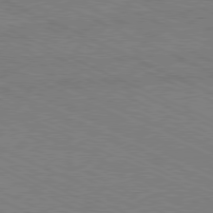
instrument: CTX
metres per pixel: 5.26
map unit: Hpe
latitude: -81.1242
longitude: 15.6911
